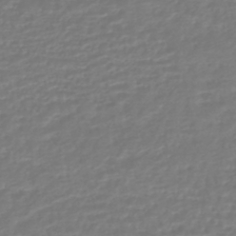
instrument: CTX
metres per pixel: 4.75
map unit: HNhu
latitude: -46.6896
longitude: 98.9730
